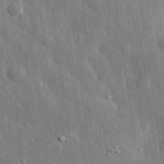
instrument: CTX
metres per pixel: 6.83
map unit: eHh
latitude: 31.1215
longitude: -80.1578
